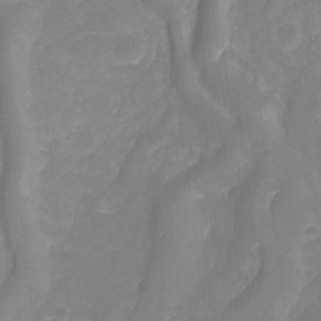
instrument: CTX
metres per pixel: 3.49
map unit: HNhu
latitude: -26.9352
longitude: 73.6344
